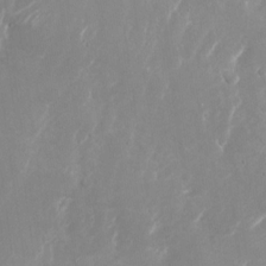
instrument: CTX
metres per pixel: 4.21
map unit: Nhu
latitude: -27.5966
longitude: -75.8394
